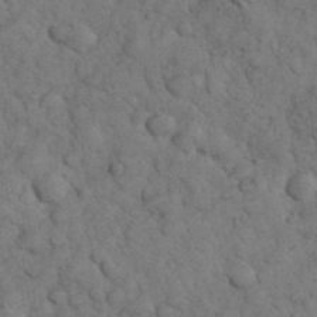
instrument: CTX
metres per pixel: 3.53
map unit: eHh
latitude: 33.2726
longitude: -67.2537
